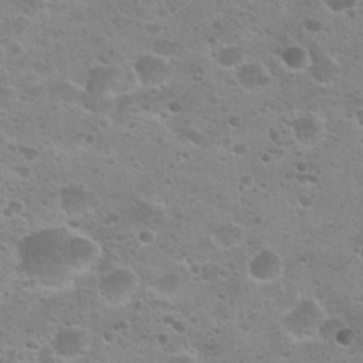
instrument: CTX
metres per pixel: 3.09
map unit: Hto
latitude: 24.3845
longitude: -50.5545
